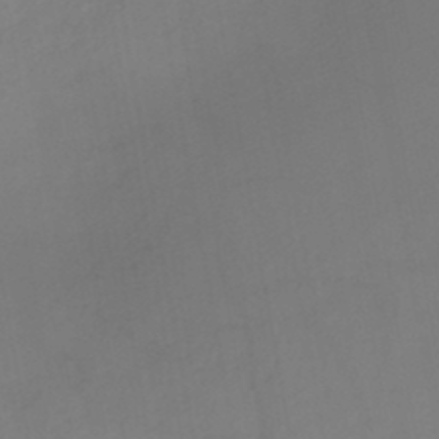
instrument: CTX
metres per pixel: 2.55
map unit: HNb
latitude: -44.4629
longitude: -43.8394
